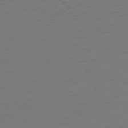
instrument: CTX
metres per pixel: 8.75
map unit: Ap
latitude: -76.9353
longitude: -79.3293
